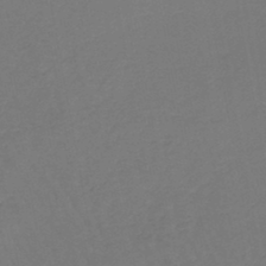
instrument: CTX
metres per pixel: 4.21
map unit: lHb
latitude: -45.6722
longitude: 77.5966
